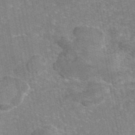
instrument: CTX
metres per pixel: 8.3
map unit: eAb
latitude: 45.8205
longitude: 105.8989
